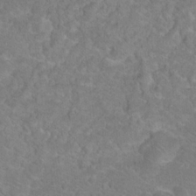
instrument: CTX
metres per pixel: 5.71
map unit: Hto
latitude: 18.7813
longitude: -37.8395
